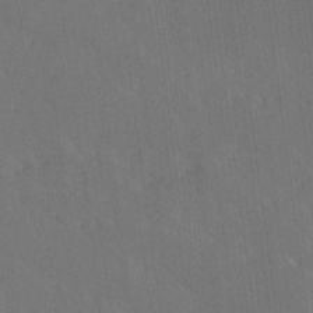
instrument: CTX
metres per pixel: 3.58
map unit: Ave
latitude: 19.4048
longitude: -137.3482
